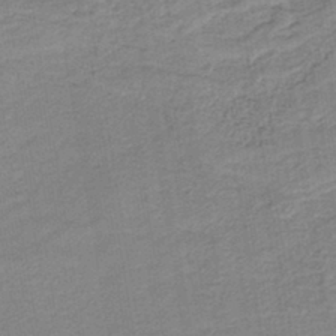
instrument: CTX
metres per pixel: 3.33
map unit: HNb
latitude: -40.8030
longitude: 50.6707
